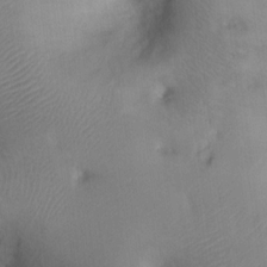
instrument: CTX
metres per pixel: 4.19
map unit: Hto
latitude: 12.6680
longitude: -56.4789
